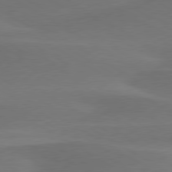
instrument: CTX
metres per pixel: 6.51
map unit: lApd
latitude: 79.6694
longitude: -89.0837
